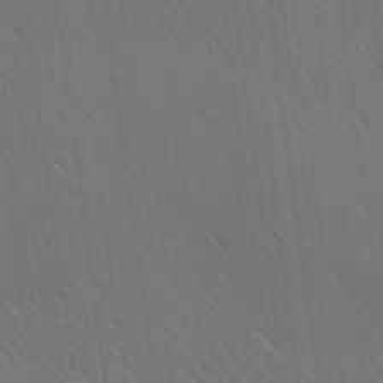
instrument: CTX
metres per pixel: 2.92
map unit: Ave
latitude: 20.4979
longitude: -138.8947
